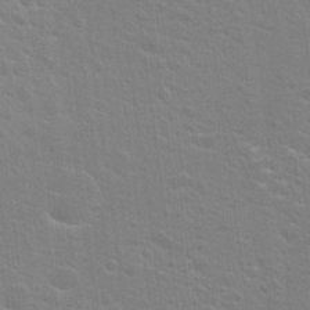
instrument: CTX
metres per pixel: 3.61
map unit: Hto
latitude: 20.4223
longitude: -39.8583
